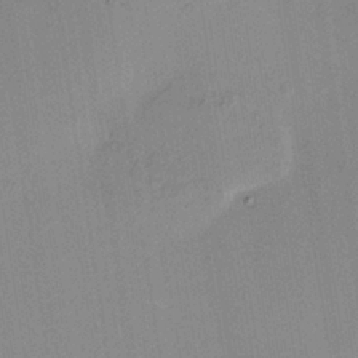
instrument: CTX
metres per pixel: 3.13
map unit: HNhu
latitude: 13.0270
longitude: 11.3321
